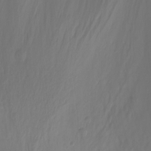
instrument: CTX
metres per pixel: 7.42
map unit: Nhu
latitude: -12.8597
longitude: -61.1214
